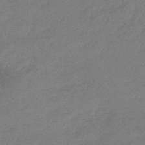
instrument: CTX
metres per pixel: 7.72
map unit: lHb
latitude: -44.8786
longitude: 69.9745
